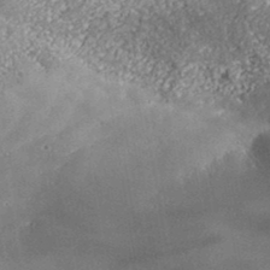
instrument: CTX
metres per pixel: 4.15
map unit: lHvf
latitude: 37.6316
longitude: -87.9150
